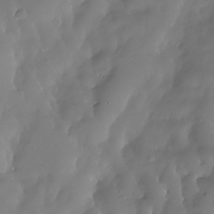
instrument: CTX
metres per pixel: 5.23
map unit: HNhu
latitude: -23.8612
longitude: 50.9164
